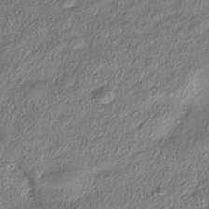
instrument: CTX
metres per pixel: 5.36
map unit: HNhu
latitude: -39.3699
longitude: 101.8233
